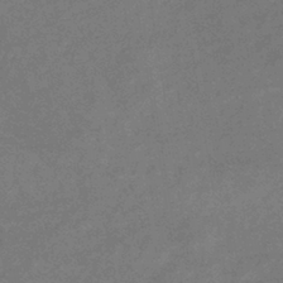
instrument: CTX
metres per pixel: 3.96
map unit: lHb
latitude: -40.5385
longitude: 74.7652
